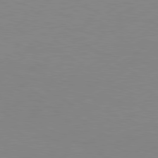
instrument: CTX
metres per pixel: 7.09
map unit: Hpe
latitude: 78.9136
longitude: -127.9906
